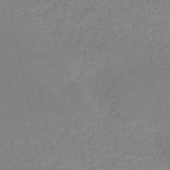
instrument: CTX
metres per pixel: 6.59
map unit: HNb
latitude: -51.4076
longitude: -50.0444
